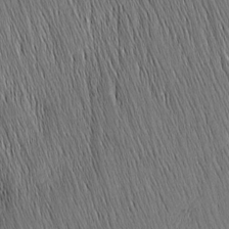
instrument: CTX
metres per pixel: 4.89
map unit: Nhu
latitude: -4.5762
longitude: -151.5371
